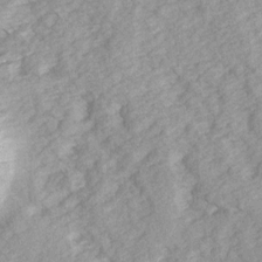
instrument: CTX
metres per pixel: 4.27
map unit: Ave
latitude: 14.8002
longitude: -103.9528
